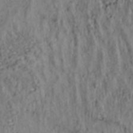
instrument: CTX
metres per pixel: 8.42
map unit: lAa
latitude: 5.7827
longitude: -114.8191
